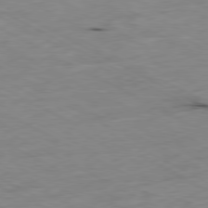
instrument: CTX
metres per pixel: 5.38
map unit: Ap
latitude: -80.5763
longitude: -92.2900
